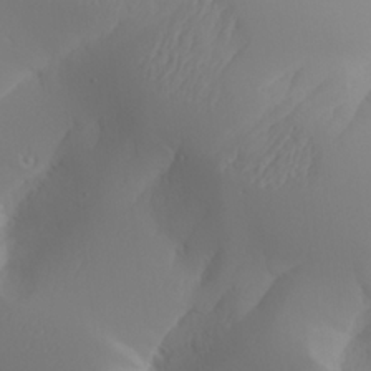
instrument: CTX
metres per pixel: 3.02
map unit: Aa
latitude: 24.9513
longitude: -127.5560
